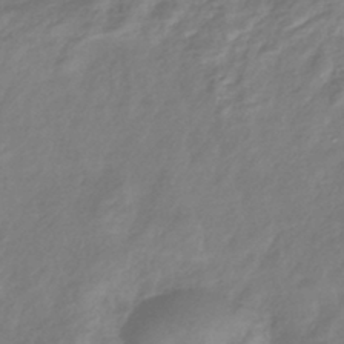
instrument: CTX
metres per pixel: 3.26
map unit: lHb
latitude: -42.4440
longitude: 81.7667
